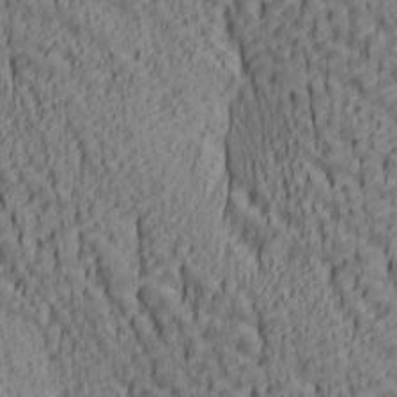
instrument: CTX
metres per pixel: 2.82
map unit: lAa
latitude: 7.0458
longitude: -116.2523
